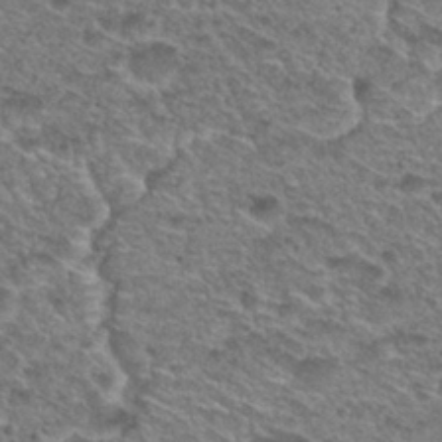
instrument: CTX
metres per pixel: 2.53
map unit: Hto
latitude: 29.4237
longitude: -47.0270
